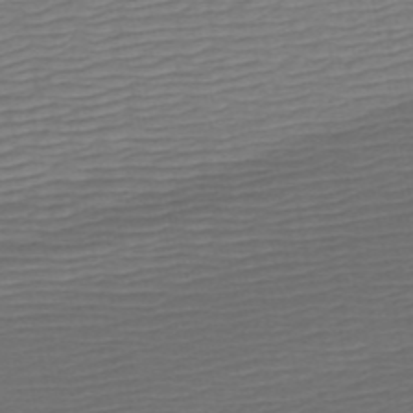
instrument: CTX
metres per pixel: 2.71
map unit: HNb
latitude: -54.1228
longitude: -44.1389
